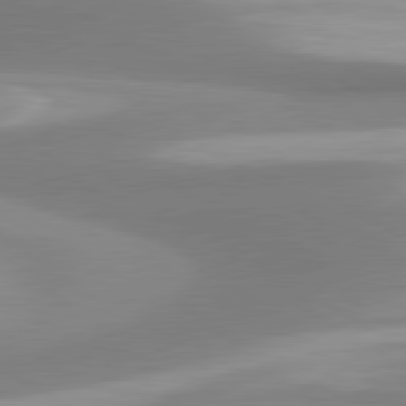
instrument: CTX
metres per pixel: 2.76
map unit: lApd
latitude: 80.5735
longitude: 175.6910
